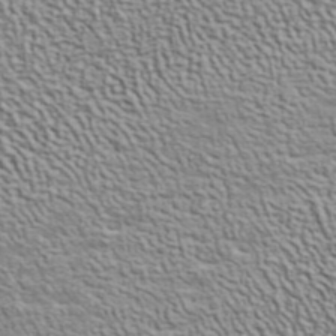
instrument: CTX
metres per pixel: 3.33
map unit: ANa
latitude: 40.9135
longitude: 29.4832
